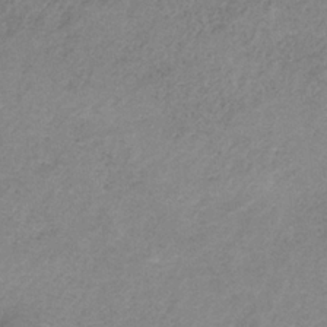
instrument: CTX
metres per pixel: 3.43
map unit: HNb
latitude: -33.5777
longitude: 56.6518
